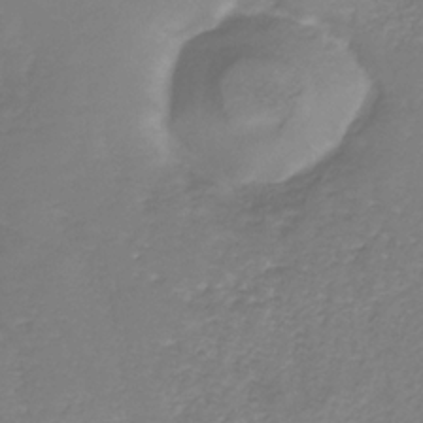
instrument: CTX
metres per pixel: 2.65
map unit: HNb
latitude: -31.7666
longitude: 59.5021
